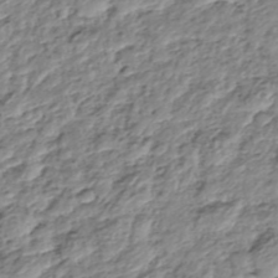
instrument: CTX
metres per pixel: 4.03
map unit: Nhe
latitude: -37.9556
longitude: -149.0458
